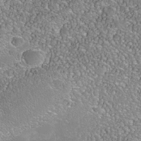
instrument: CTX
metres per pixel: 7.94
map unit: Nhe
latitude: -39.7289
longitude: -117.3293
